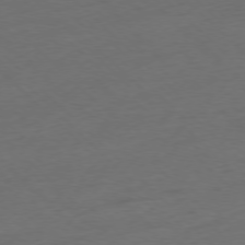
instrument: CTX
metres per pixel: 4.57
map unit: Ap
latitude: -77.3510
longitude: -64.5735
